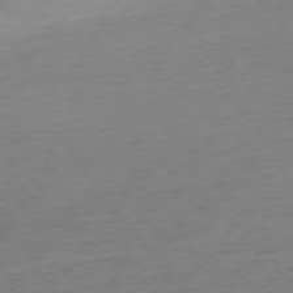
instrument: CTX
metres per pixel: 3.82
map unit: Ap
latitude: -75.5022
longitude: -65.3671
